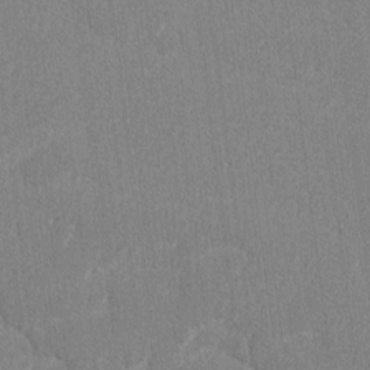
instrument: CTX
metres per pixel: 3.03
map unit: lAvf
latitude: -8.1039
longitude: -113.7638
